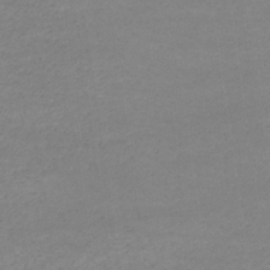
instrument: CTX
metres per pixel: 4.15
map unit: eHb
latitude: -33.0676
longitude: 70.5763
